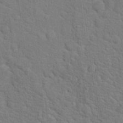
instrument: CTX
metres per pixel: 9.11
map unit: Hto
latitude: 18.4979
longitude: -34.7435
